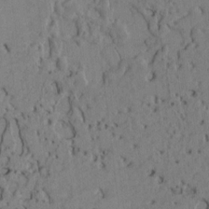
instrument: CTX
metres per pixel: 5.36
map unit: Htu
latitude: -2.9541
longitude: 167.7289
